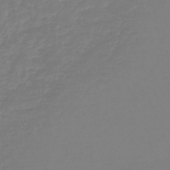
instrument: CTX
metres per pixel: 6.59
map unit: lHb
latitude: -45.6722
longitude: 78.2739
